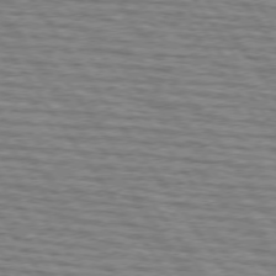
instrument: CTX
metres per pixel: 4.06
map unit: lApd
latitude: 74.7435
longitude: -73.0837
